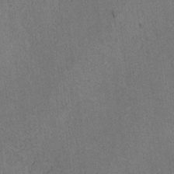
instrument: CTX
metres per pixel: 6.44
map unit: lAvf
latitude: -4.5196
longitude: -108.9891
